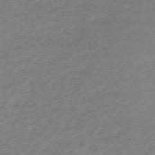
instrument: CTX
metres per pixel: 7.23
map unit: lHb
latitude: -44.3117
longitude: 69.4454
